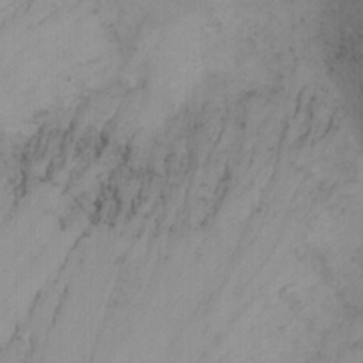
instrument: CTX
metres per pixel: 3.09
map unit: Nhu
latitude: -6.5384
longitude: -67.1970
